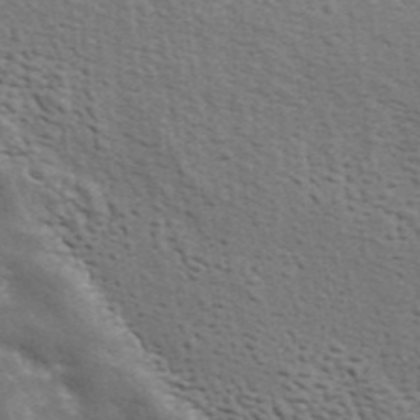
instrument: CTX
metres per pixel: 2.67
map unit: ANa
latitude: 42.8380
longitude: 47.2376
